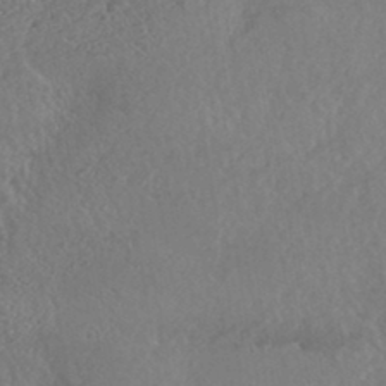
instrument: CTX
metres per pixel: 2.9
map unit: HNhu
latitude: -44.8975
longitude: 94.9730
